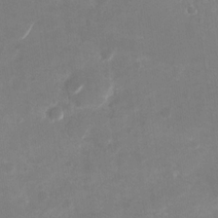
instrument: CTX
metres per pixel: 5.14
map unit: Nhu
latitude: -29.3132
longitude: -70.5168
